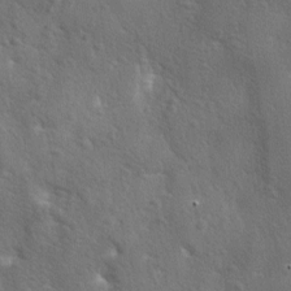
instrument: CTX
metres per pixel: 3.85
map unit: lAa
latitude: -6.4251
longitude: -125.2348
